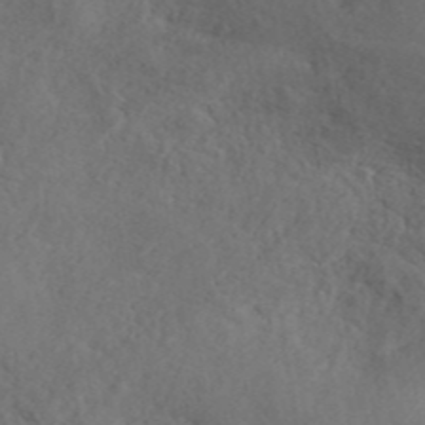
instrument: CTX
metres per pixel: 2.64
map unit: ANa
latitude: 42.8758
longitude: 53.8989
